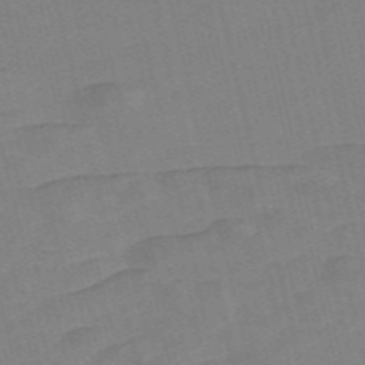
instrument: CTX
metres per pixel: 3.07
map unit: Nve
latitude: -58.3306
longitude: 50.9353
